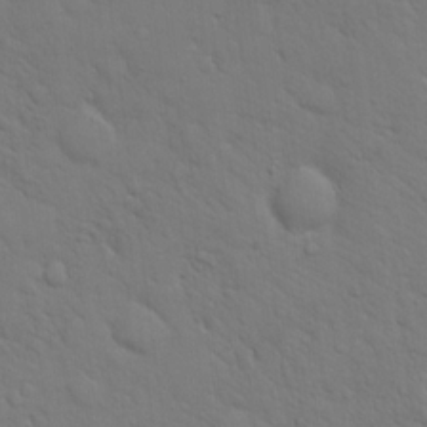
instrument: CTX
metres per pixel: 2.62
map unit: eHh
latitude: 18.2900
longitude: -63.0081
